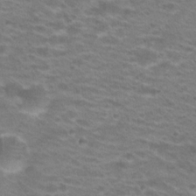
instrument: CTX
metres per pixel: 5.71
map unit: Hto
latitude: 21.5371
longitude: -37.4993
